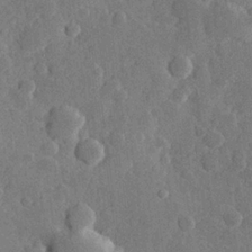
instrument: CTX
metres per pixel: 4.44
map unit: Hve
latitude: 25.2159
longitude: 150.2928
